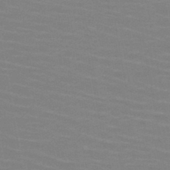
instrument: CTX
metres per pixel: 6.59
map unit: HNb
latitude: -46.6896
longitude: -45.7260
